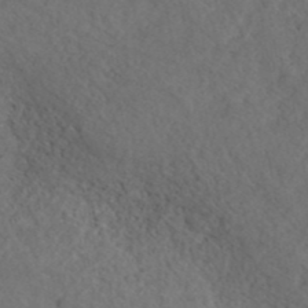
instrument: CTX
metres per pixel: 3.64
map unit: ANa
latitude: 42.1389
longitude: 26.9919
